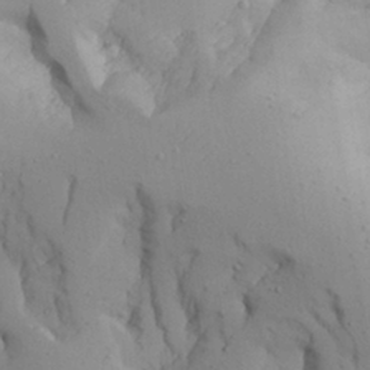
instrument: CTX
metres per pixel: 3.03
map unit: Aa
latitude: 27.4615
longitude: -128.4223
